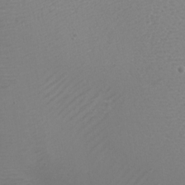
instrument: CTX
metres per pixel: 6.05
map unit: Nhu
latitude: -8.2928
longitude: -91.6505
